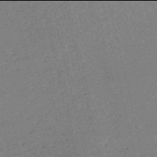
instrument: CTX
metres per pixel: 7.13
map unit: HNb
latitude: -54.0094
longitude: -40.1577
